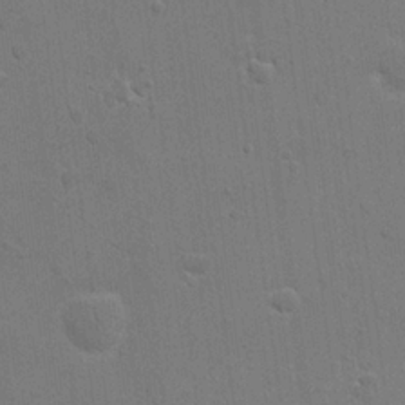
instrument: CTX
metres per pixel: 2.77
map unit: eHh
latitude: 21.4805
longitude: -62.4412
